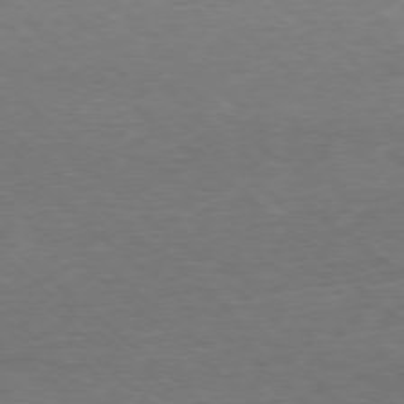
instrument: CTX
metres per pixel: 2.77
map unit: Ap
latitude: -77.7856
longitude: -93.0458
